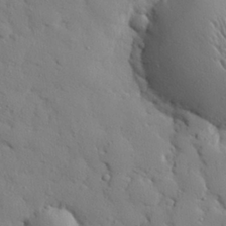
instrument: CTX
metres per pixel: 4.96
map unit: eHh
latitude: 27.1970
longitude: -78.4034
